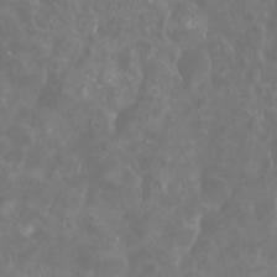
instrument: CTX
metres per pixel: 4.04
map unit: eHh
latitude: -6.6329
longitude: -77.3103
